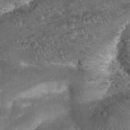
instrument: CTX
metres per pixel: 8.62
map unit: Nhu
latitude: 25.1781
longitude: -52.0822
